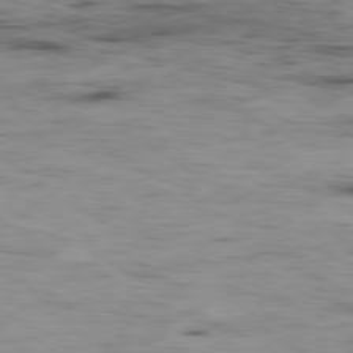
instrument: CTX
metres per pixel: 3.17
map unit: Ap
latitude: -80.1228
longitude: -91.3293
